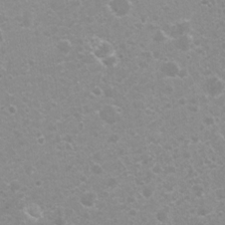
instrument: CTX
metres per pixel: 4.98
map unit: Nhu
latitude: 7.9528
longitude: -20.9136
